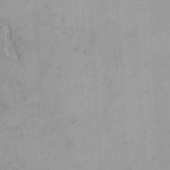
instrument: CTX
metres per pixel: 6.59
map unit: eHh
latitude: 4.5735
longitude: -68.9703
